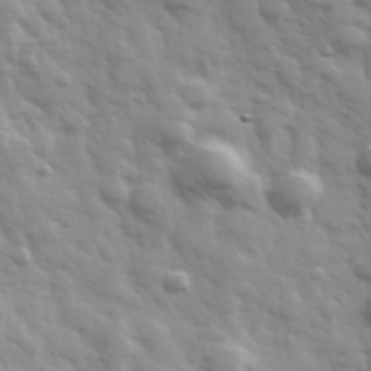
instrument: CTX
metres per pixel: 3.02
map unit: Hve
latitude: 32.4034
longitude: 150.3495
